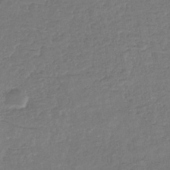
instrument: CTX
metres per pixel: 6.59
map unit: eHb
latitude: -34.5385
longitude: 77.0297
